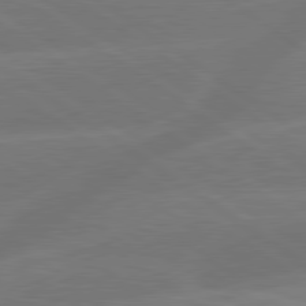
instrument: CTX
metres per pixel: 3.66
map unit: lApd
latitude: 79.9906
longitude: -148.7624
